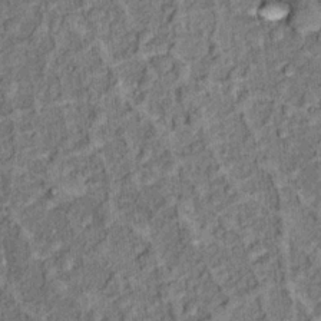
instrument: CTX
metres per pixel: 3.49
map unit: Hto
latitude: 14.4601
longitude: -34.6490
